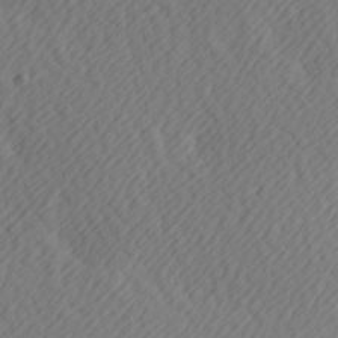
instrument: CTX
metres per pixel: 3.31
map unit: Hve
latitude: 13.5371
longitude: -91.4993
